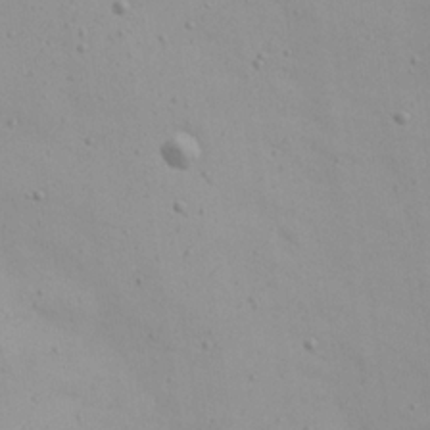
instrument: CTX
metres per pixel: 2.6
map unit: Nhu
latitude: 22.0633
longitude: -69.5560
